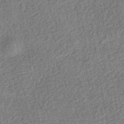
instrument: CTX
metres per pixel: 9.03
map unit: HNhu
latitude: -43.0108
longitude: 98.7085
